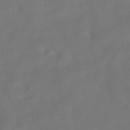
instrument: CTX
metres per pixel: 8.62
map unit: HNhu
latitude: -41.2943
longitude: 103.0298
